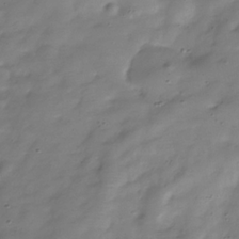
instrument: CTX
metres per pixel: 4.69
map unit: Hve
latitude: -32.1795
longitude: 90.8219
